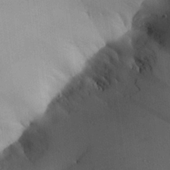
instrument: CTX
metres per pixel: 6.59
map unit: Aa
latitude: 24.9513
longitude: -128.4223
